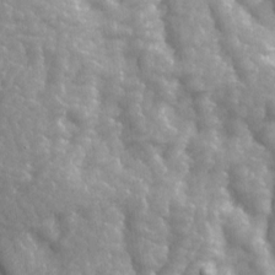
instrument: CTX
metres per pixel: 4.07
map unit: Ave
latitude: 13.7261
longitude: -104.9514
